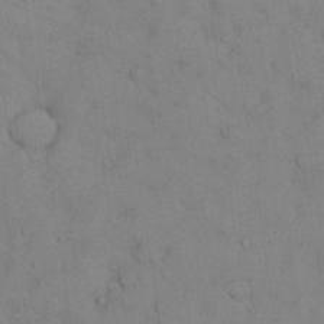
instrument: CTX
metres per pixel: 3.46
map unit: Nhu
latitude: 28.5357
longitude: -70.7246
